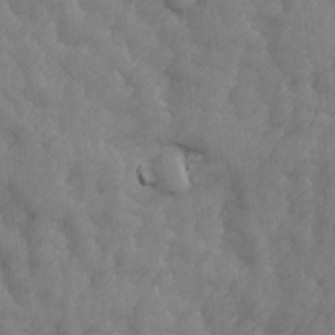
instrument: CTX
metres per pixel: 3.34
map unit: Ave
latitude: 13.5938
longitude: -105.1970
